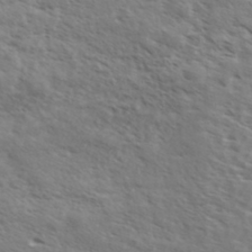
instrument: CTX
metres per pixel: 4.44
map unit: eHh
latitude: 36.7246
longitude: -139.2537
